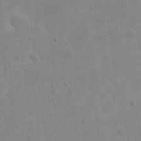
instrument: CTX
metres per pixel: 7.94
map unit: eHh
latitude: 20.6869
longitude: -69.7639
